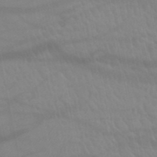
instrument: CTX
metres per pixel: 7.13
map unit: HNb
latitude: -52.6518
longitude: -50.8947
